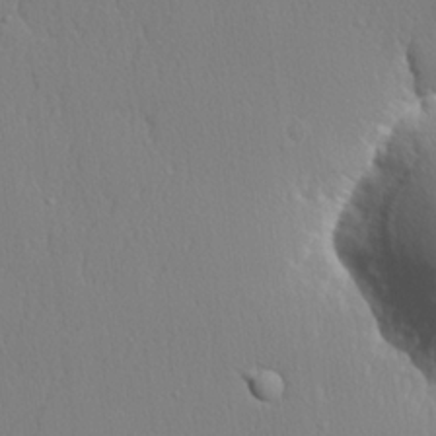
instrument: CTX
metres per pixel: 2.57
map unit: lHvf
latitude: 21.0081
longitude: 142.2550
